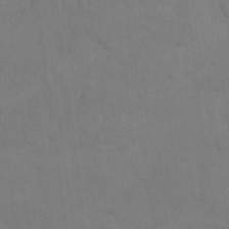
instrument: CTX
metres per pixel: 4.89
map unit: lAvf
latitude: -9.2565
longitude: -120.2145
